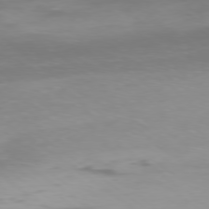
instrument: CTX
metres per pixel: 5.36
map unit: Ap
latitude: -78.4629
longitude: -94.0822
